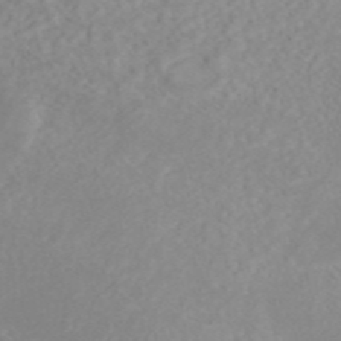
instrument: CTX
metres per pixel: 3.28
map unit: ANa
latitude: 44.8947
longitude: 22.6141
